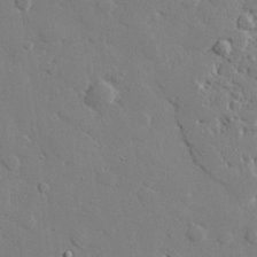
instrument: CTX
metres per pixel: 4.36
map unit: eHh
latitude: 27.4804
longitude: -81.4615
